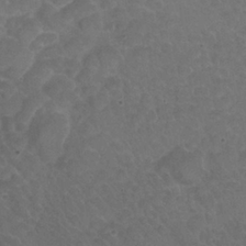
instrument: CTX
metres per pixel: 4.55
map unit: Nhu
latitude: 25.5560
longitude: -53.4993
